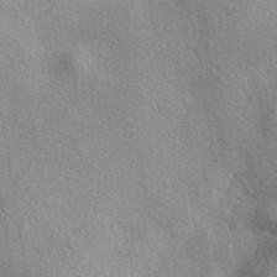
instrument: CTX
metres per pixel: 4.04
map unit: eAb
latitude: 40.4789
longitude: 104.0283
